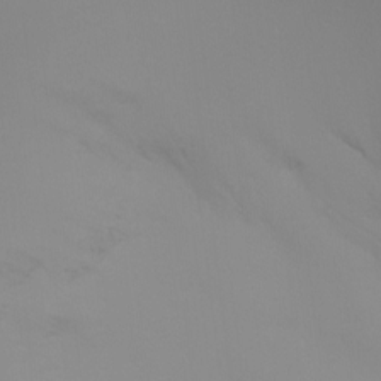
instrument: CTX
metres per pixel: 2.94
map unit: Ht
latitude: -5.6155
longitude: -27.1403
